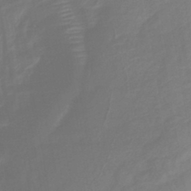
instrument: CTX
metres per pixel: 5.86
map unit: lHb
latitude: -41.4643
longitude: 77.6533
